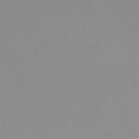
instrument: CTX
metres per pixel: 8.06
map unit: Nhu
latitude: -67.5966
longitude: 38.2551
